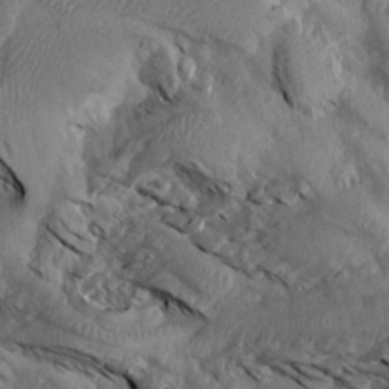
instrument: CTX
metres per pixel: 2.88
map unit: Aa
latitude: 13.9339
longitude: -142.0822
